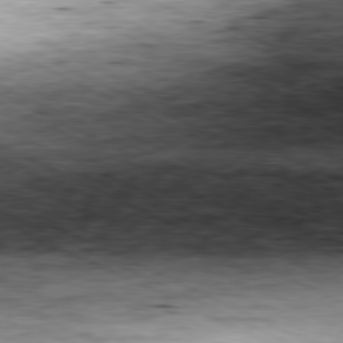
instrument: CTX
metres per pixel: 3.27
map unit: Ap
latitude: -80.9542
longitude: -84.2145
